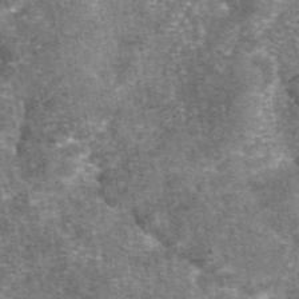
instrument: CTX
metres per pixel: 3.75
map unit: eAb
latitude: 47.3104
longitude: 106.9164
